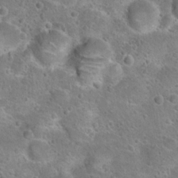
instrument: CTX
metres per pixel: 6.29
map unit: Hto
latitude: 21.7639
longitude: -48.7246
